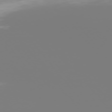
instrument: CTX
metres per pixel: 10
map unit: Hpe
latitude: 75.8394
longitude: -142.4412
